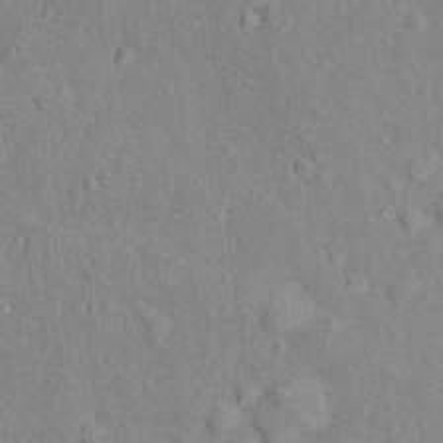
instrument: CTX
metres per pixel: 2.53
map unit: Nhu
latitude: 16.0822
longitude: -32.2523
